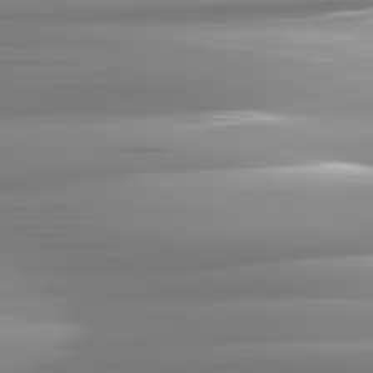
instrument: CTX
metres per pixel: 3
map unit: lApd
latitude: 82.1766
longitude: -143.1781
